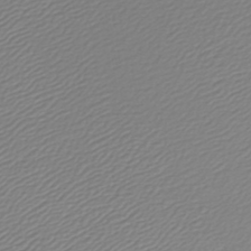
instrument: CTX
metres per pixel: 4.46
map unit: lHb
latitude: -43.4832
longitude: 69.3698
